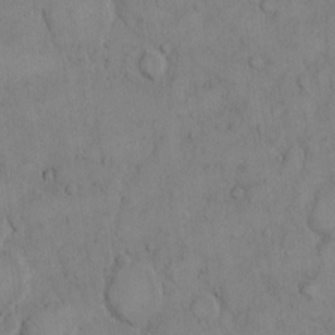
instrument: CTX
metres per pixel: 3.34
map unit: Hto
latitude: 8.9136
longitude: -60.4790
